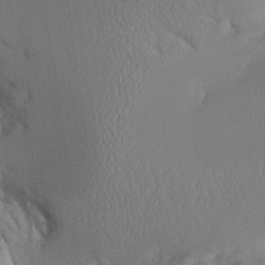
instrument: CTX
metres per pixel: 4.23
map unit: Aa
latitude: 25.5749
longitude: -132.9703
